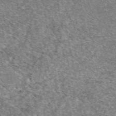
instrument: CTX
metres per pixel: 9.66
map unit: eAb
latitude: 48.7813
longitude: 114.4629
